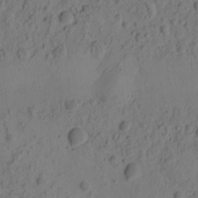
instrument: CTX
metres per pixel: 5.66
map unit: eHh
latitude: -1.1998
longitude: 16.5574
